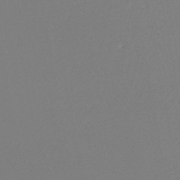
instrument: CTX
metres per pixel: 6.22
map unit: eHh
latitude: -45.4454
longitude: -28.7624
